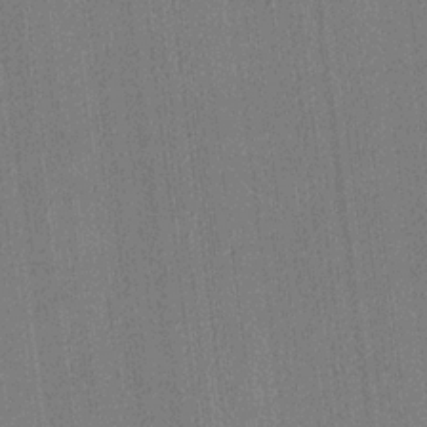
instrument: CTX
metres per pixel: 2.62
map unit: lHvf
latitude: 20.8002
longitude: 141.8422
